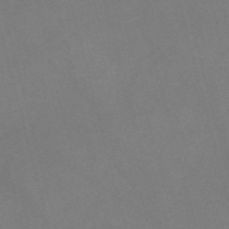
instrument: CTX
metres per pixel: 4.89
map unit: Nve
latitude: -57.8611
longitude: 64.2173
